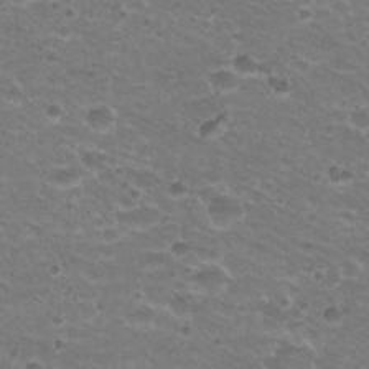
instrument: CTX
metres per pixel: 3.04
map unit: Hto
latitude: 22.8947
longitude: -32.6679
